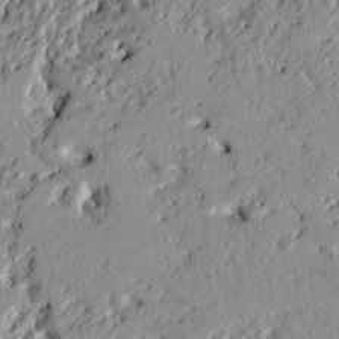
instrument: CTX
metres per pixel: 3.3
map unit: Ht
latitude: 8.6113
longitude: -77.4426
